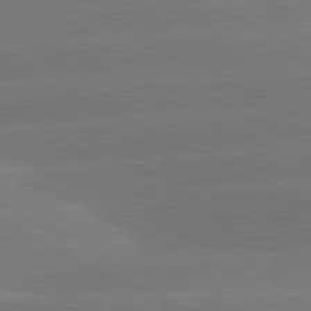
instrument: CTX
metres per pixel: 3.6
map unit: lApd
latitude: 81.5560
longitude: -154.1011
